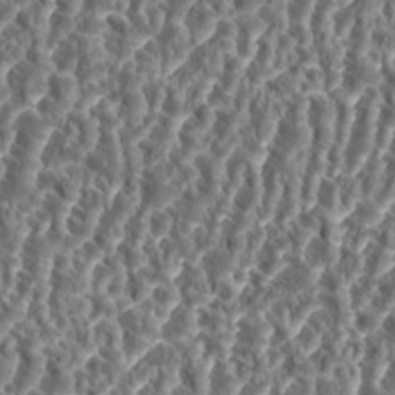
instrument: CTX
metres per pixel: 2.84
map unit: eHh
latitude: 34.8758
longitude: -138.0255
